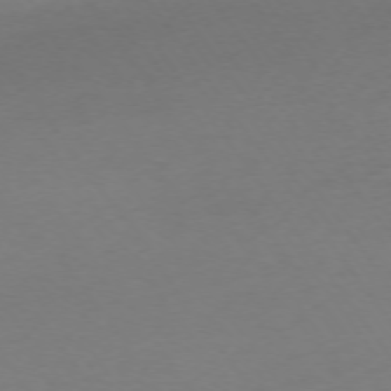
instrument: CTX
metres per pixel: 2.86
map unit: Ap
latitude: -74.3118
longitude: -72.5357
